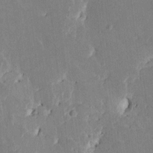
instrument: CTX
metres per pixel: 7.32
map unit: HNhu
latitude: 4.8569
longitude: -6.1956
